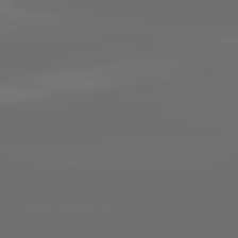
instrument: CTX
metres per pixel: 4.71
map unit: lApd
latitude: 81.9339
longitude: -165.2915
